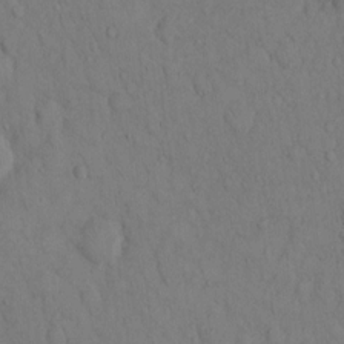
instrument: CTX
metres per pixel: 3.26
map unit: Hto
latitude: 13.0270
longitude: -61.4048
